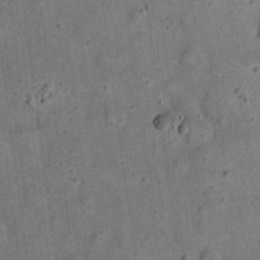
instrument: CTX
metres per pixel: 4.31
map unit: eHh
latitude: 20.1200
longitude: -60.8947
